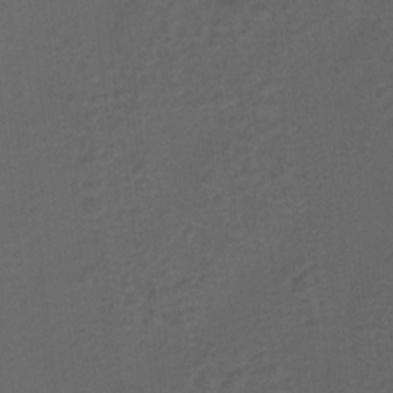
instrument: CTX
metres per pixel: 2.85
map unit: Hto
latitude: 5.0458
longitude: -32.4412
